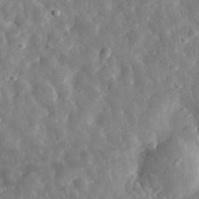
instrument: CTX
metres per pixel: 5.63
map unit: eHh
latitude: 33.1970
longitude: -78.6869
